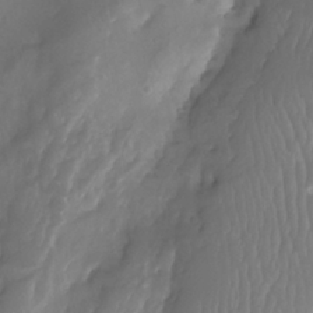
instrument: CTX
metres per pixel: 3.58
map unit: Aa
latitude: -8.3306
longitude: -77.7827
